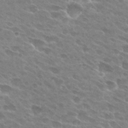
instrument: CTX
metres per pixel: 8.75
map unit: Hto
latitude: 28.8380
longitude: -42.6680
